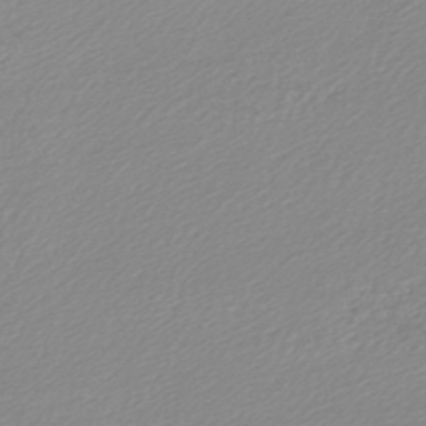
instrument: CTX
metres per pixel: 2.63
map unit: lHb
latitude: -45.6911
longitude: 65.3699
